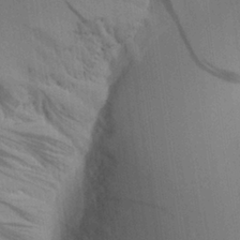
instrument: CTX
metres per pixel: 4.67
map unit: Aa
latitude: 26.1389
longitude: -137.9528
